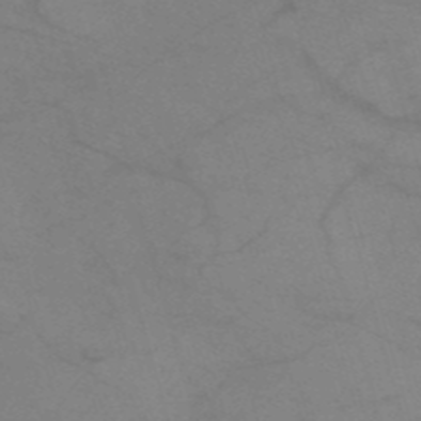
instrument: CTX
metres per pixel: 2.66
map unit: HNb
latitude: -53.2942
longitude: -49.5938
